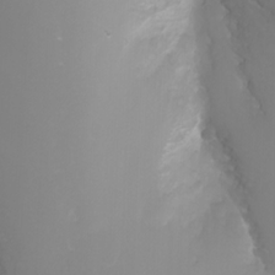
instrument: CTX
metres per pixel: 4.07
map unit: Nhu
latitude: -4.9163
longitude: -74.4601
